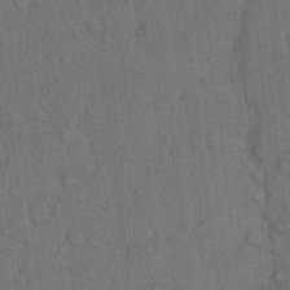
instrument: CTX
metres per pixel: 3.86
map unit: Hto
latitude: 10.6491
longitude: -61.0080
